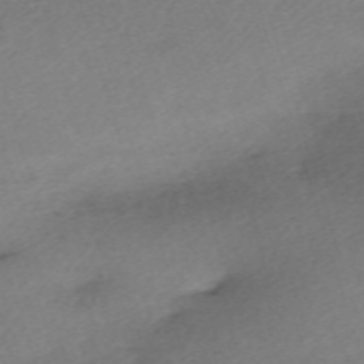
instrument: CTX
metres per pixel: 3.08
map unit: eHh
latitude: -61.8233
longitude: 53.8044
